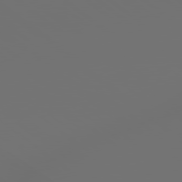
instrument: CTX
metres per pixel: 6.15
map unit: lApd
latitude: 79.1214
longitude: 177.3132
